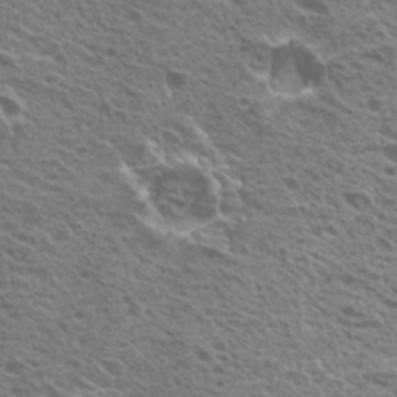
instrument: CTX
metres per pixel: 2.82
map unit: Hto
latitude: 21.3482
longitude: -31.3671
